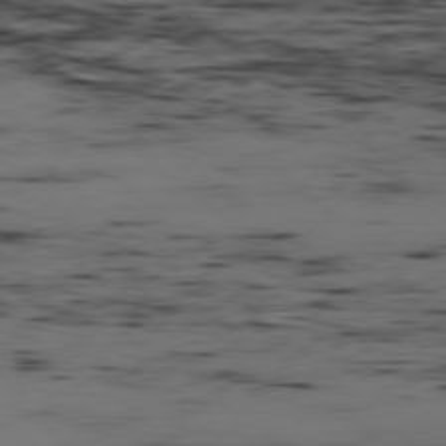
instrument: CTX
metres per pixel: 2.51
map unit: Hpe
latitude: -79.0108
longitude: 13.0298
